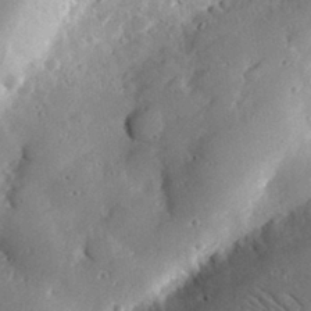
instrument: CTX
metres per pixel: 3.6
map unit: lHvf
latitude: 32.4790
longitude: -85.0270
